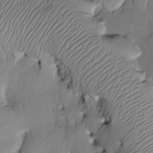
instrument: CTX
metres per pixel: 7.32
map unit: Nve
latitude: -10.1795
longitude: 173.3509
